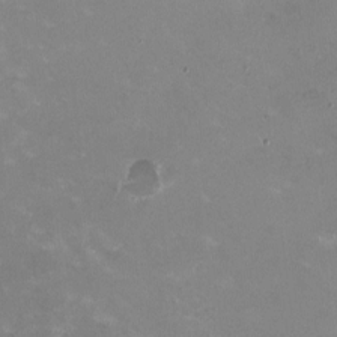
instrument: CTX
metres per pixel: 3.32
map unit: HNhu
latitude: -1.1998
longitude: -3.4993
